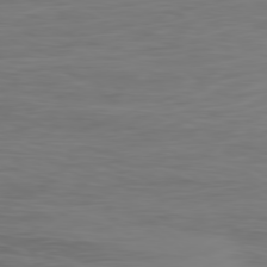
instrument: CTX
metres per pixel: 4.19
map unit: Ap
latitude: -79.4076
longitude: -78.4601
